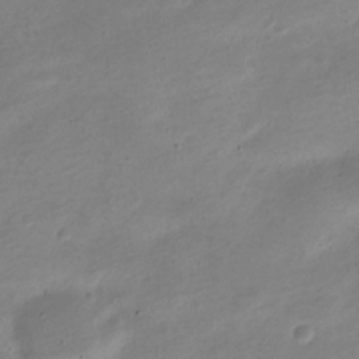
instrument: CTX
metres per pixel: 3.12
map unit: Nve
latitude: -22.2551
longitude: 104.9919
